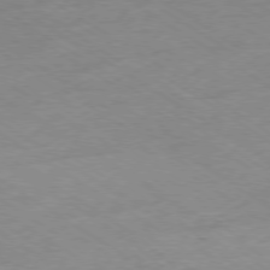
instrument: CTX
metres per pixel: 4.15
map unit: Ap
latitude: -78.5951
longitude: -70.8191
